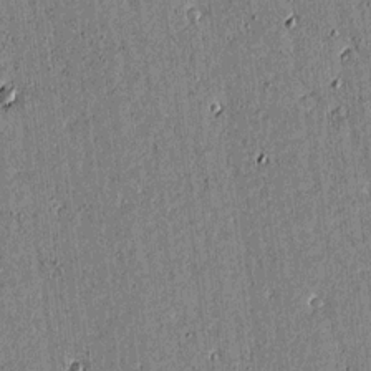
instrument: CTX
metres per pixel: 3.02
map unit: lAvf
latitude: 15.3860
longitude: -125.1025
